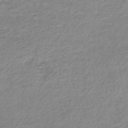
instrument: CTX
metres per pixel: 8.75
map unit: lHb
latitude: -40.1795
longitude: 73.8611
